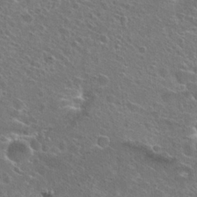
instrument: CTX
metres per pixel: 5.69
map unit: Hto
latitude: 25.4426
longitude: -45.4615
